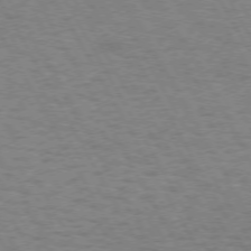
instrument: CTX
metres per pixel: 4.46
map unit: Hpe
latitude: 72.2712
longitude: -128.6868
